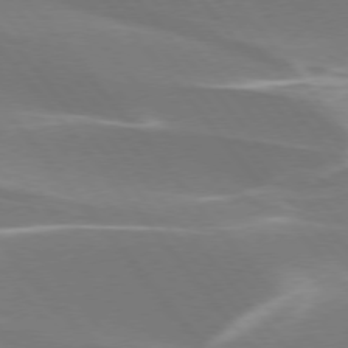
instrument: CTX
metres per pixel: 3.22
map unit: lApd
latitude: 75.4615
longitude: -63.2159
